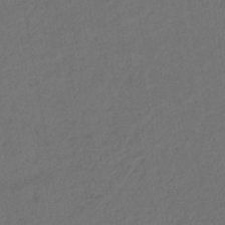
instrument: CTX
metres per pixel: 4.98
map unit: lHb
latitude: -43.3698
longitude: 68.2928
